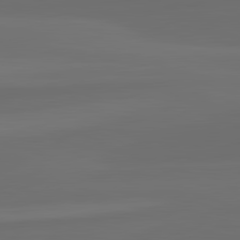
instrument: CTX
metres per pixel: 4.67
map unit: lApd
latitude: 82.1955
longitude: -172.2522
